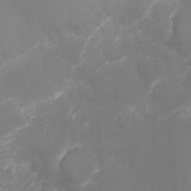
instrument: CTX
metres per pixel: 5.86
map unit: Nhu
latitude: -9.0675
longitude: -42.3656
